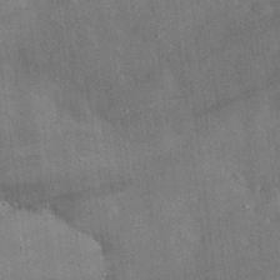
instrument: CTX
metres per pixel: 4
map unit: lHvf
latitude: 32.6490
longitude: -91.2348
